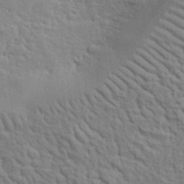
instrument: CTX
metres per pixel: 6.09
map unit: lHvf
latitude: 35.8394
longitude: -85.7450
